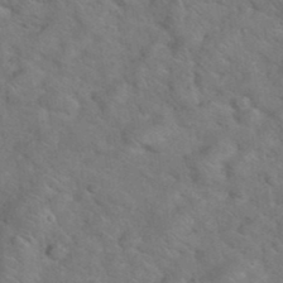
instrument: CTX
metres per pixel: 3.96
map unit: eHh
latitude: 37.8961
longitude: -65.3860
